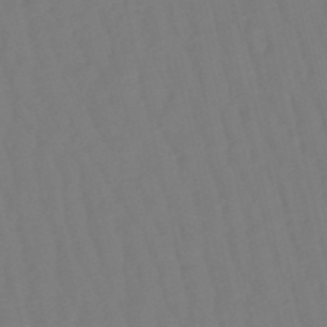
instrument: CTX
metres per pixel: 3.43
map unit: eHb
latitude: -50.2739
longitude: 76.4251
